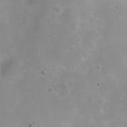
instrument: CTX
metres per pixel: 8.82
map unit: Ht
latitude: 4.6868
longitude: -20.4790
